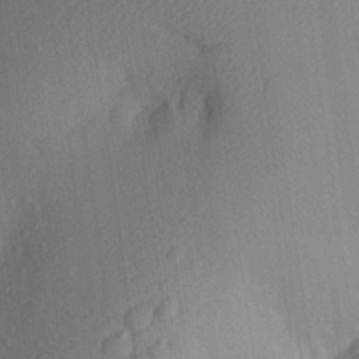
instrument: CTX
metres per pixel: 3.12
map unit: Aa
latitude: 27.6127
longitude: -145.9150
